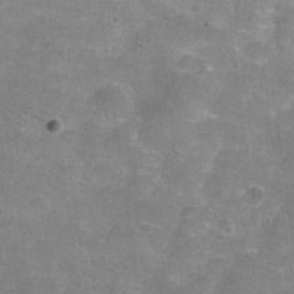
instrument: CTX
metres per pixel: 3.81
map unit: Nhu
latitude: 27.5749
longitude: -55.6316
